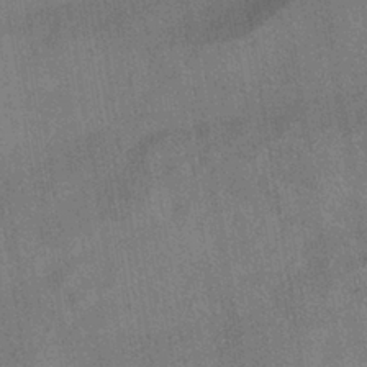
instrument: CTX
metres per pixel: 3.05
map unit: HNhu
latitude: -40.0094
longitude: 96.0661
